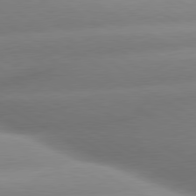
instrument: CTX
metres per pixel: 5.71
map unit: lApd
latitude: 80.0822
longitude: -158.1767
